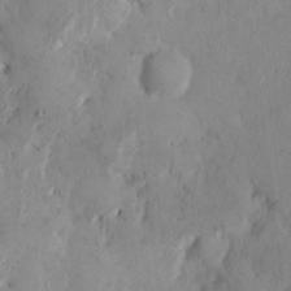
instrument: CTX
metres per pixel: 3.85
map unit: eHh
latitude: 12.4034
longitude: -62.1578
